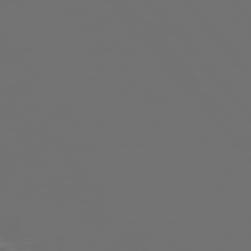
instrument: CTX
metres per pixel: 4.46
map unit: Hpe
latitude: 76.5734
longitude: -165.9339
